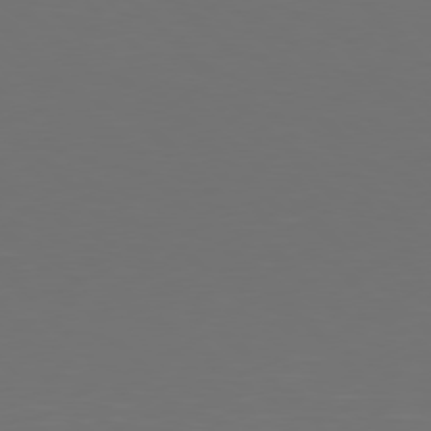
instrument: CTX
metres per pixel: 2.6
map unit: Hpe
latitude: 77.3292
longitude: -170.7246
